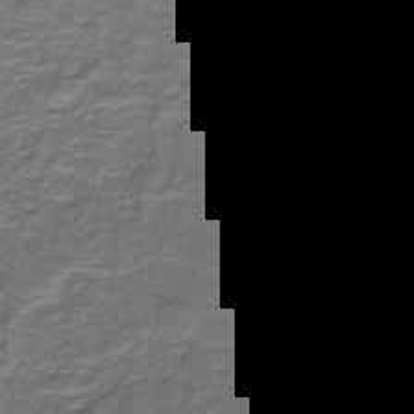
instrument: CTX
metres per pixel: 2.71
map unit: lHb
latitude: -42.4440
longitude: 55.9367
